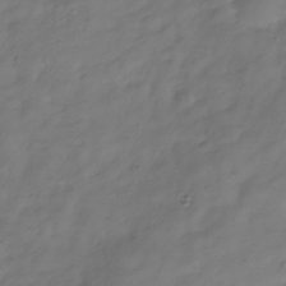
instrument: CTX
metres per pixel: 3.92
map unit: Hve
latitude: -32.4251
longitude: 91.3132
